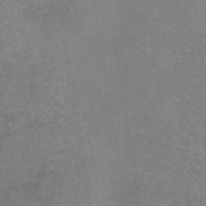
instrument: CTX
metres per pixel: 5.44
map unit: eAb
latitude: 46.7624
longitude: 102.2551
